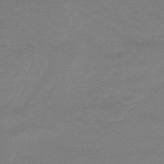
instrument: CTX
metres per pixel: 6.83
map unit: lHb
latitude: -48.7086
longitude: 83.2187
